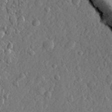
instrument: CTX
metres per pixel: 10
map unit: lHvf
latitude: 22.7813
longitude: 143.5588
